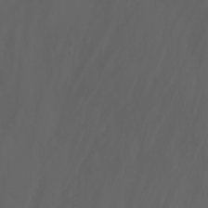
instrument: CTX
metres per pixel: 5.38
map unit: Nhu
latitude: -1.9179
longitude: -76.4979
